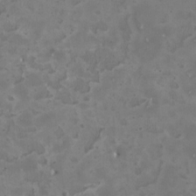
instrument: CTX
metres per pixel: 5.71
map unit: HNhu
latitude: 3.1214
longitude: -3.5371
